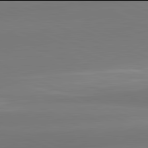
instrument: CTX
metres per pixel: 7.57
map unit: lApd
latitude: 81.9906
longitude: 178.1228
